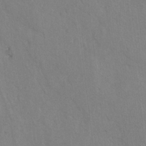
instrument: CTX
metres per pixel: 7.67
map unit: lAvf
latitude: -5.5210
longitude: -113.9150
